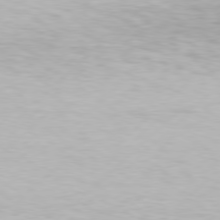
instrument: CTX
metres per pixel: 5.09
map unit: Hpe
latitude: 77.3670
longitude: -131.3860
